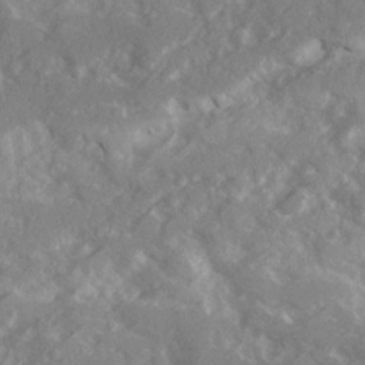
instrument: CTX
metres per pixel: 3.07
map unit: Ave
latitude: 19.9717
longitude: -130.3090
